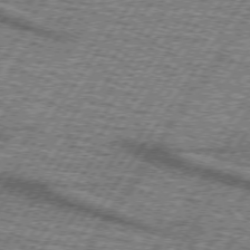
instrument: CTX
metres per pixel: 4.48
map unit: lApd
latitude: 73.5560
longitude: -70.7435
